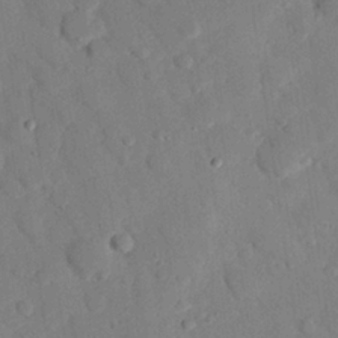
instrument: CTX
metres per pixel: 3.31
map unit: eHh
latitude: 26.8191
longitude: -79.6316
